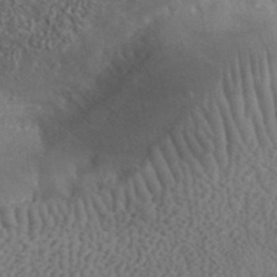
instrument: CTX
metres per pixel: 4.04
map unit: lHvf
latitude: 38.3656
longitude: -89.8584
